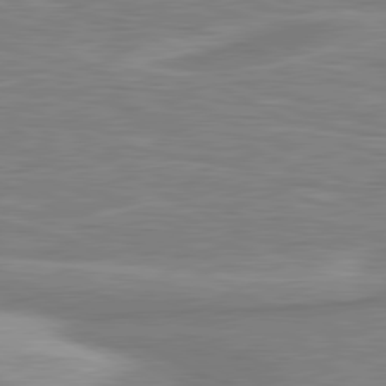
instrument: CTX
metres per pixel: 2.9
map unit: lApd
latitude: 80.8002
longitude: 173.4076
